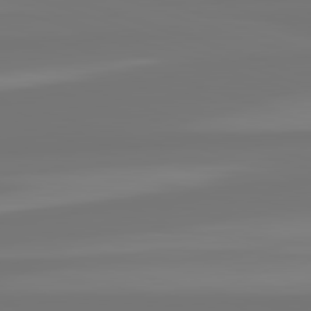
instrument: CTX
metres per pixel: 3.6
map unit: lApd
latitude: 82.3467
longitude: -178.9136
